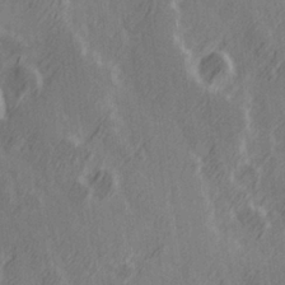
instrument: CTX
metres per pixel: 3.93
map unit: Hve
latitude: 26.1389
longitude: 146.3684
